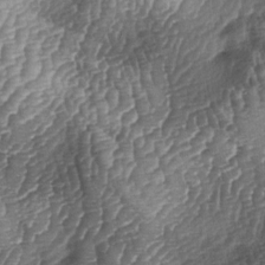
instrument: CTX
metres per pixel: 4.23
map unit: lAa
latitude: -5.3320
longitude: -127.5560
